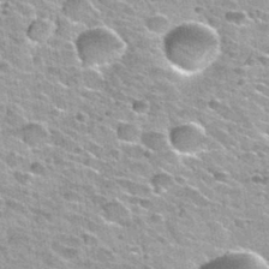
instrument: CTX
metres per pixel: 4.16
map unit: Nhu
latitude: 32.6490
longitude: -52.8569
